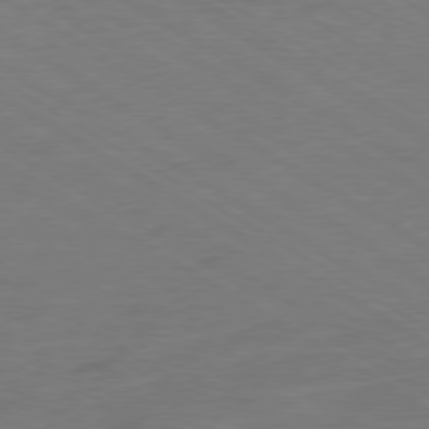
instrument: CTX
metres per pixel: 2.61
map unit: Ap
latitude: -79.9367
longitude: -52.1767
